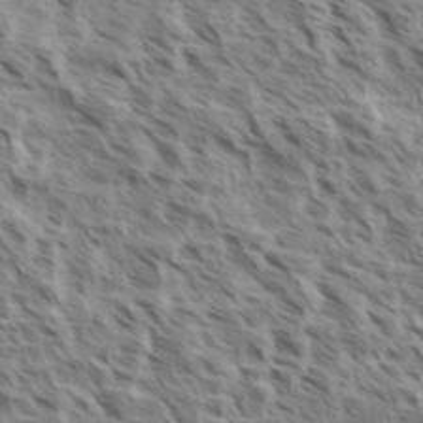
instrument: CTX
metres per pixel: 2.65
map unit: eHh
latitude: 35.2159
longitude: -138.9703
